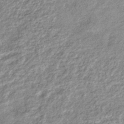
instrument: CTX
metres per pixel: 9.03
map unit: eHb
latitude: -39.3888
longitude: 81.5777
